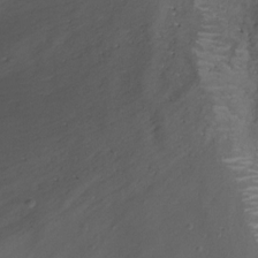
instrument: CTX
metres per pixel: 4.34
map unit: Nhu
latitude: -10.2551
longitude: -20.1956
